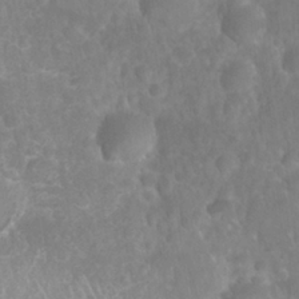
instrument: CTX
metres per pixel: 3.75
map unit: Nhu
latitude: 26.7813
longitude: -63.8584
